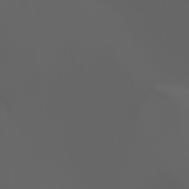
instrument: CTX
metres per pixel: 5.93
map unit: Ht
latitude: -3.4076
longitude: -60.9136
